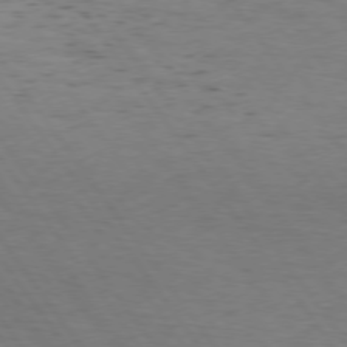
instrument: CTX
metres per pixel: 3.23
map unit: Hpe
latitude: 74.3656
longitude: -132.9892
